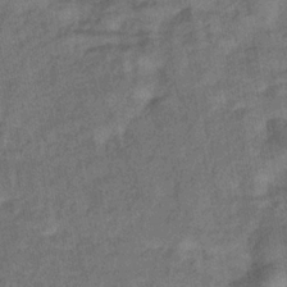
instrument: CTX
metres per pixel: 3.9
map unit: eHb
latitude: -33.1431
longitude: 73.8989
